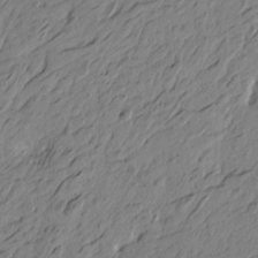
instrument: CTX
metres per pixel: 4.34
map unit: Htu
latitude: -5.5021
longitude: -179.7639
